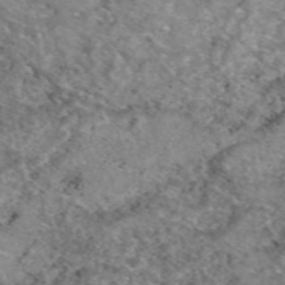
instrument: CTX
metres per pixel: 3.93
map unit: eAb
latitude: 49.3482
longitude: 110.1983
